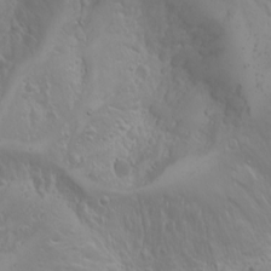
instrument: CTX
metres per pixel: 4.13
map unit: Nhu
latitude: -4.5007
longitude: -86.4979
